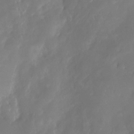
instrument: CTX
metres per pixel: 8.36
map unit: Nhu
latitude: -21.9367
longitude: -72.2523
